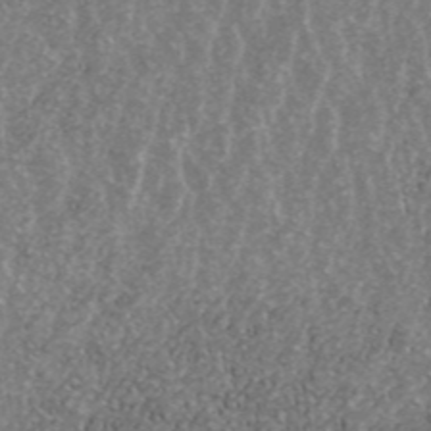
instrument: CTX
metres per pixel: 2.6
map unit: ANa
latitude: 43.7828
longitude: 30.3117
